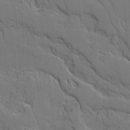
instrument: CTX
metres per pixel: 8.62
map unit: Ave
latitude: 18.4412
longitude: -128.6301
